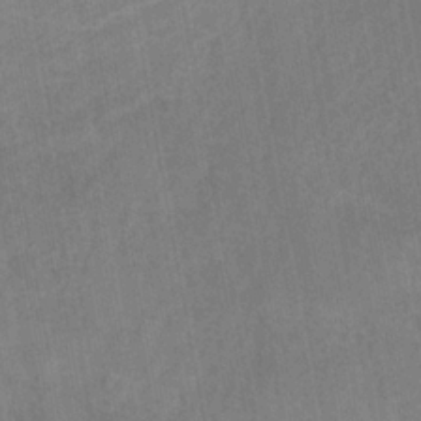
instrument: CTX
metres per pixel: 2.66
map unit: HNhu
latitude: -29.3321
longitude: 67.3699
